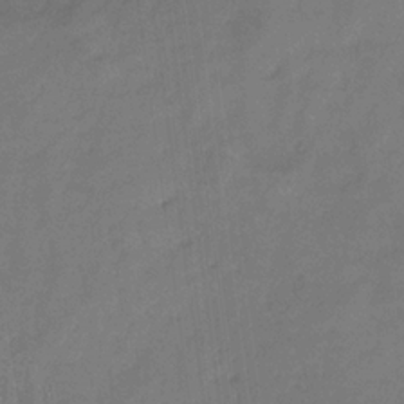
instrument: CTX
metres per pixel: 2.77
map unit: eHb
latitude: -29.6344
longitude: 69.6721
